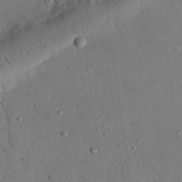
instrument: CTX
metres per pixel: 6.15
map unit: eHh
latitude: 25.8961
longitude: -79.4616
